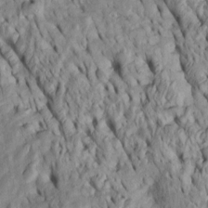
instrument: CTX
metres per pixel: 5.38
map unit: Htu
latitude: -5.8989
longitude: 153.3131
